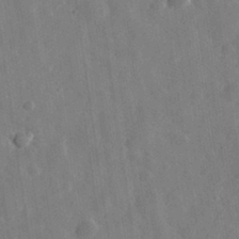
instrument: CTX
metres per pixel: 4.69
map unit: eHh
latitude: 32.2900
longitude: -78.1767
